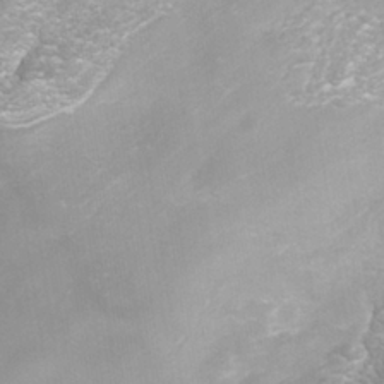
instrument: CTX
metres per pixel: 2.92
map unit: Nhe
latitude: -37.8233
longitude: -112.5924
